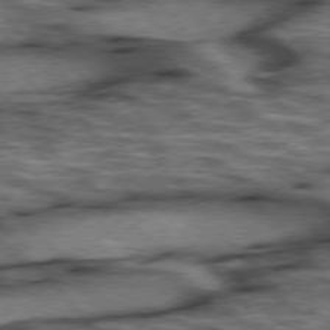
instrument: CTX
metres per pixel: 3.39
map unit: lApd
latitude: 75.9339
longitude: -49.4804
